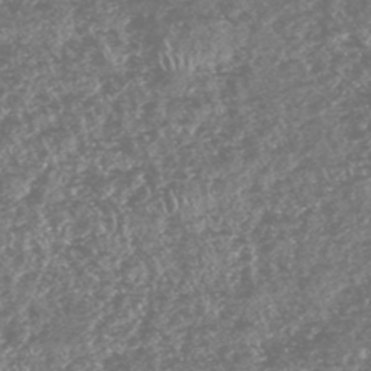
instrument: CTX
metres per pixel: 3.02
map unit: HNhu
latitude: -47.2565
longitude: 31.1998
